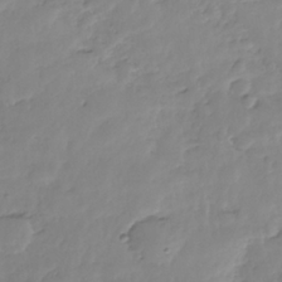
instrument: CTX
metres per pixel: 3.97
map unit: Nhe
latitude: -37.0297
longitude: -178.6869
